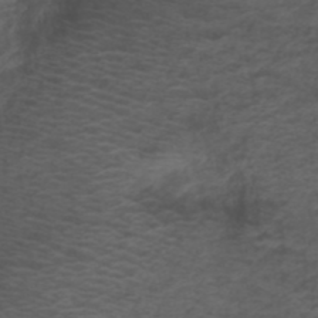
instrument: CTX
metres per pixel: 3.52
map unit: ANa
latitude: 39.4615
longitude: 23.3699
